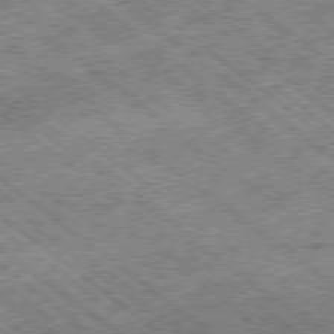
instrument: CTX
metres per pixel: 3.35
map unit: Ap
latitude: -79.2565
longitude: -51.5938
